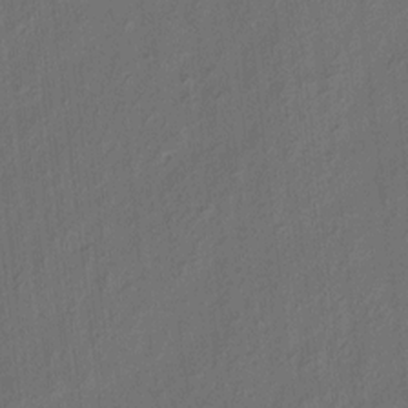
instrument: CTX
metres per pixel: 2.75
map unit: eHh
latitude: 5.6127
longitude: -77.2726
